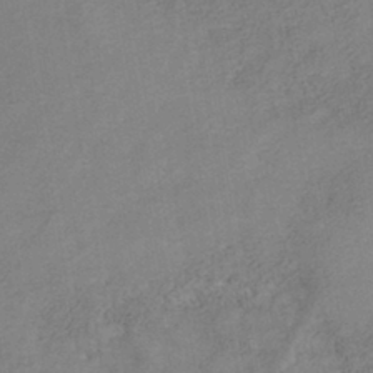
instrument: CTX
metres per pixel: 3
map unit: Nhe
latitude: -41.1053
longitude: -109.8016
